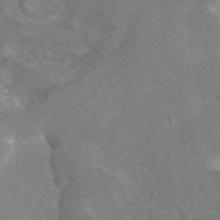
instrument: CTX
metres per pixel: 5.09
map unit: eAb
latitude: 45.9339
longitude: 115.6344
